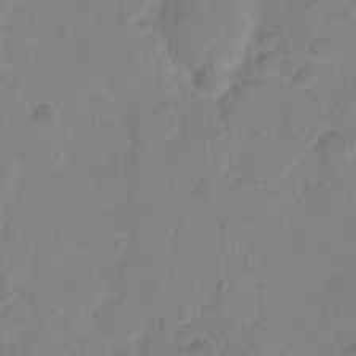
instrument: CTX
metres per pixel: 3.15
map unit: eHh
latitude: 10.1011
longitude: -65.8394
